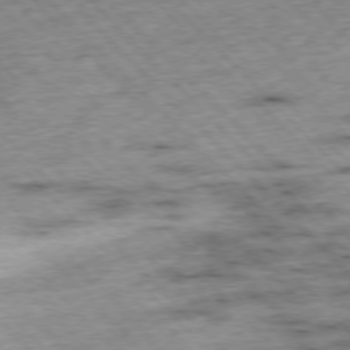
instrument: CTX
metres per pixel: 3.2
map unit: Hpe
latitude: -76.8030
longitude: -15.6883
